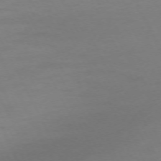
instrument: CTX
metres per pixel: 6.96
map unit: Ap
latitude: -73.9367
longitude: -70.1578
